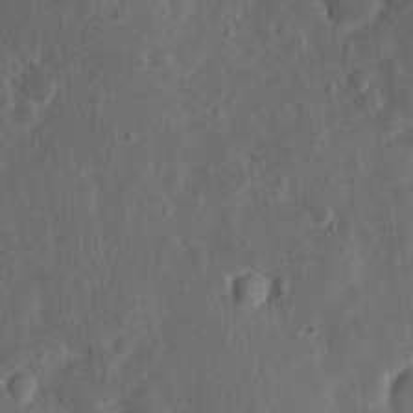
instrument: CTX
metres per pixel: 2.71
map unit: Nhu
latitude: 1.3292
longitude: -15.0081
